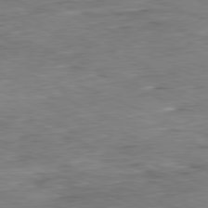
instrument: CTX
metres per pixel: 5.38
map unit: Ap
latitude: -81.6911
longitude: -70.3467
